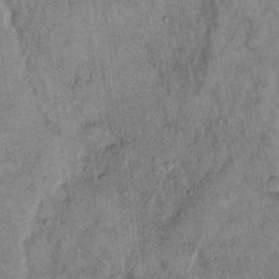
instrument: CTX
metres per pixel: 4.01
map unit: Hto
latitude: 12.7058
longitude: -58.8002
